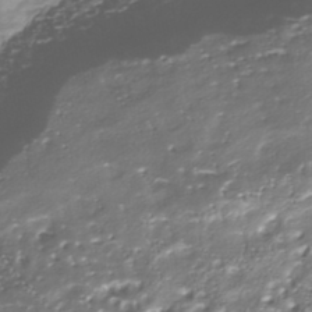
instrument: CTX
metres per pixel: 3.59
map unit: Nhu
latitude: -38.6708
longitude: -82.8191
